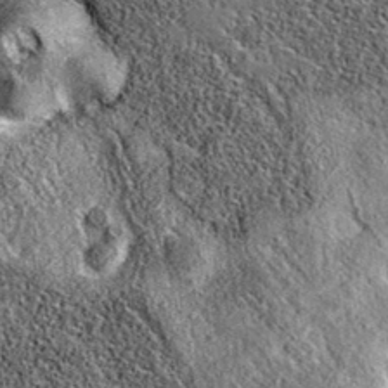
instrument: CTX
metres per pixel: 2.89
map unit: eAb
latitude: 36.0822
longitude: 109.9556
